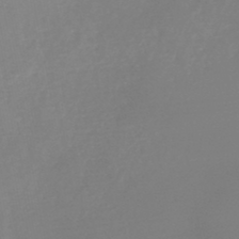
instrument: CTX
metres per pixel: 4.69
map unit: HNb
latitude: -45.1431
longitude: -45.3670
